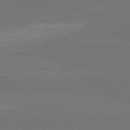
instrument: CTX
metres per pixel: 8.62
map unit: lApd
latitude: 82.1955
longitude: 159.5210
